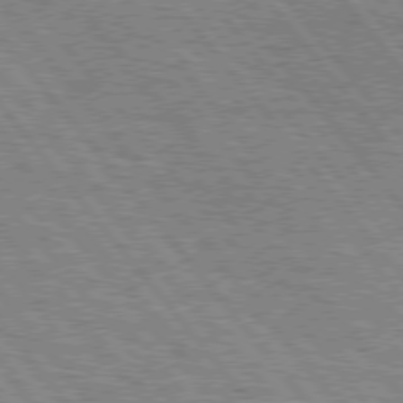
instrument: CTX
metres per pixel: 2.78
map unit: Hpe
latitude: 75.9150
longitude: -153.1781
